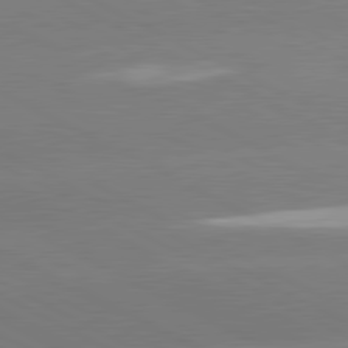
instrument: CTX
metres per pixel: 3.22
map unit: lApd
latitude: 80.9703
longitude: -153.8773
